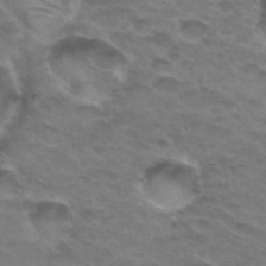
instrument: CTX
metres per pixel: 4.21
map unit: Hto
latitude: 32.4223
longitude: -46.3279
